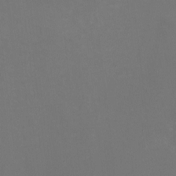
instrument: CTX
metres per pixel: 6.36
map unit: HNhu
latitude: -1.8045
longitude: -4.5924
